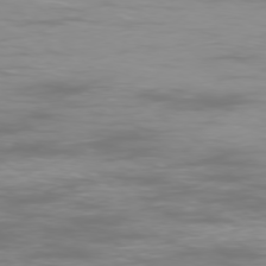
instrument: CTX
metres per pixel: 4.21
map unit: Ap
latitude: -78.4629
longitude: -94.2901
